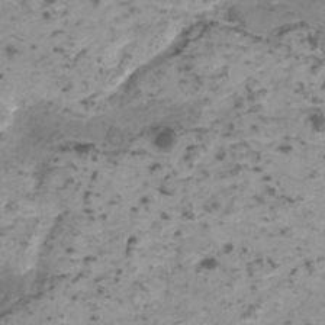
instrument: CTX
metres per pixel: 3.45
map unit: HNhu
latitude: 0.5923
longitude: 3.1620
